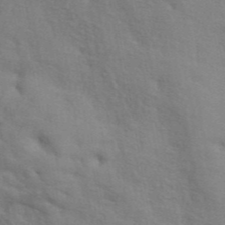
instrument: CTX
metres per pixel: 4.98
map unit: ANa
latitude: 42.3656
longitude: 54.5196
